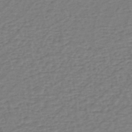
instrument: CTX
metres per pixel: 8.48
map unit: eHh
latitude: -39.9178
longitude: -27.9717
